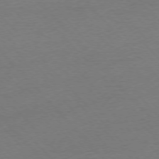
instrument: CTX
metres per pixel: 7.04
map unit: Ap
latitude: -76.4440
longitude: -94.9514
